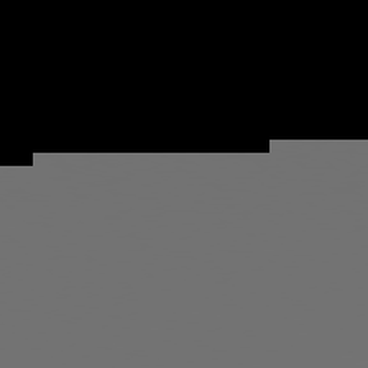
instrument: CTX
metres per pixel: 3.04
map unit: Hpe
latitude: 78.0444
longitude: -142.9703
